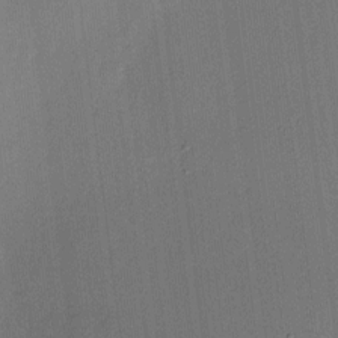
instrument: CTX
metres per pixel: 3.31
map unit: eHh
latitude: 3.0080
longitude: -78.9514
